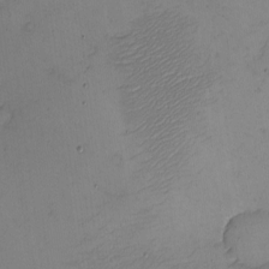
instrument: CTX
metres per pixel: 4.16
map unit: eHh
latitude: -4.5762
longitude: -78.9325
